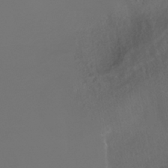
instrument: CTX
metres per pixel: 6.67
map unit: HNhu
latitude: -41.1053
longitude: 100.8408
